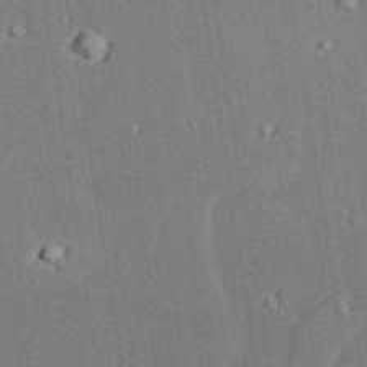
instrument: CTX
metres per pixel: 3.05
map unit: lAvf
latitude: 28.5168
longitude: -109.8205
